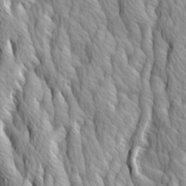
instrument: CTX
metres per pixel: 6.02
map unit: Ave
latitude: 14.3657
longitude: -133.2348
